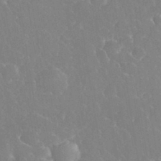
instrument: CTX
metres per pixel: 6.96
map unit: eHh
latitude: 34.7813
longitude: -63.8395
